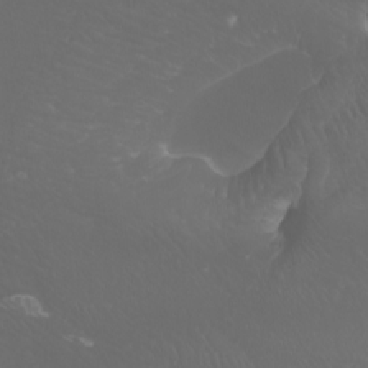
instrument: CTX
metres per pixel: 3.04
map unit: Htu
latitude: -6.0283
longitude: -71.1025
